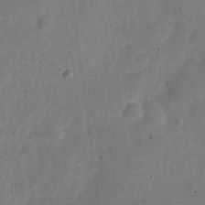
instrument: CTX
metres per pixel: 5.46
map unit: Nve
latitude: -25.6344
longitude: 105.9178
